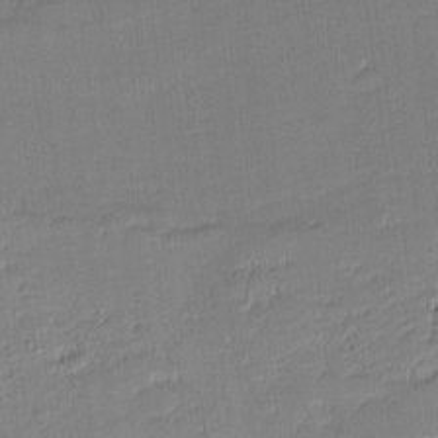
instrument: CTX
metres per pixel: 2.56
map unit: eHh
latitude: -1.8801
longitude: -82.7246
